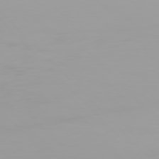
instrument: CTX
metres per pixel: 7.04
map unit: Hpe
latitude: 77.2726
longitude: -136.1767
